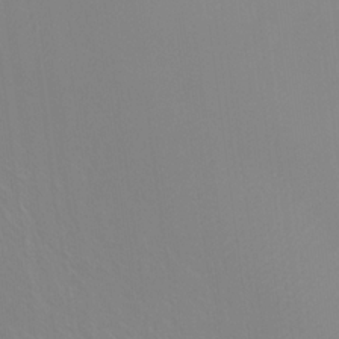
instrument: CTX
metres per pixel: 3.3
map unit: Hto
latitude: 18.4790
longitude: -39.8016
